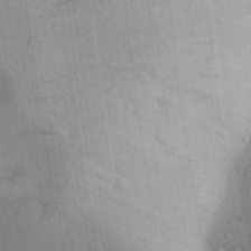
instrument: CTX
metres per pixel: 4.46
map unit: Aa
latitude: 30.9703
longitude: -144.4979
